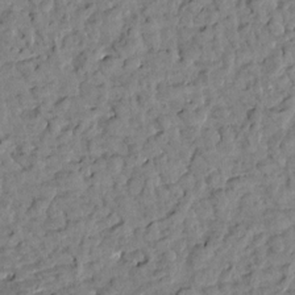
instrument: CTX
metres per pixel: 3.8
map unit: Htu
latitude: 1.0080
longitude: -179.6505
